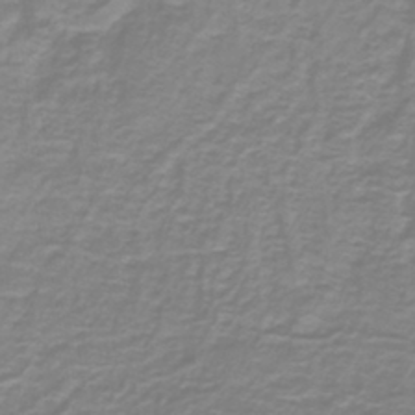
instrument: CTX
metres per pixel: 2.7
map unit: lHb
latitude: -41.2187
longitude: 56.6896
